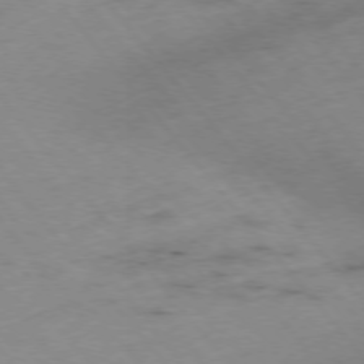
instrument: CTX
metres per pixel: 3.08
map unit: Hpe
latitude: -76.3684
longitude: -18.5545
